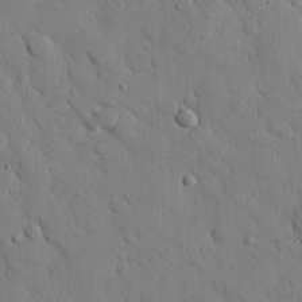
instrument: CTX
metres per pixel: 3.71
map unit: eHh
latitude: 25.7260
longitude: -78.4979
